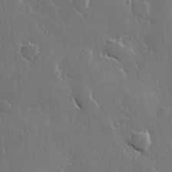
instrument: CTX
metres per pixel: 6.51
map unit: Hve
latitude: 23.0458
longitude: 147.5966
